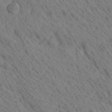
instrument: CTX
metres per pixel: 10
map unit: Ave
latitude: 20.7624
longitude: -139.6883
